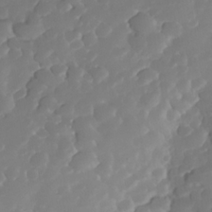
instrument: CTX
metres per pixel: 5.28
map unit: Nhe
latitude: -34.4818
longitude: -145.2159
